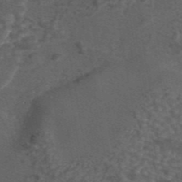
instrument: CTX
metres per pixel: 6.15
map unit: eAb
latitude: 43.7639
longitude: 106.8597
